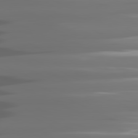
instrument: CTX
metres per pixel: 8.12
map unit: lApd
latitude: 81.1403
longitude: -141.4048
